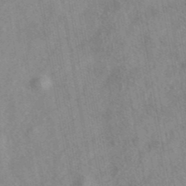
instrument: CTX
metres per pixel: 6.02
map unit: eAb
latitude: 41.9528
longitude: 109.6155
